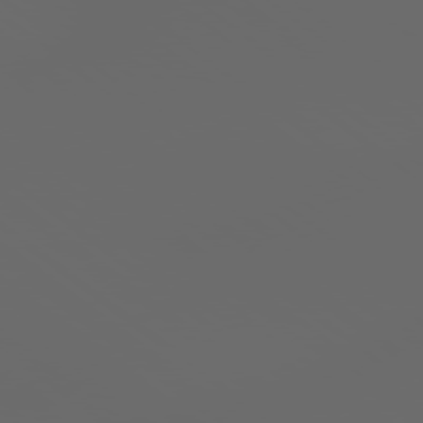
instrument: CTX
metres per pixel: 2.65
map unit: Hpe
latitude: 77.8583
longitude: -178.2712
